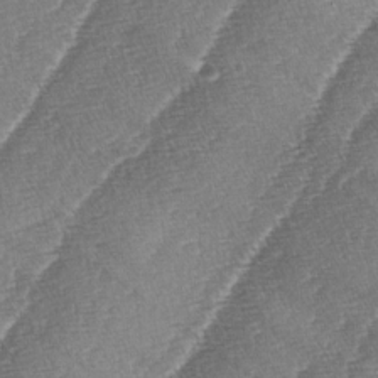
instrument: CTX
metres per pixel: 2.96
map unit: lAa
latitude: -4.0094
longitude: -129.5749
